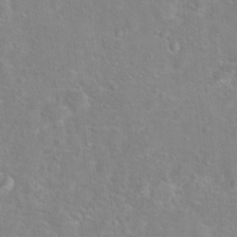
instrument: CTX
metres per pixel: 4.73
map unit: Hto
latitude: 16.6302
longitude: -42.1389
